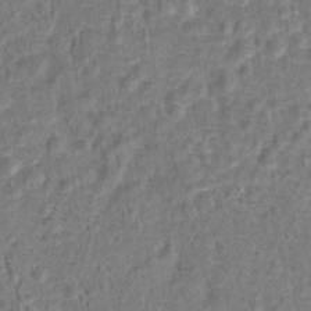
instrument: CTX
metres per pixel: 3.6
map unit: Hto
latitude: 14.8191
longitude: -38.6301
